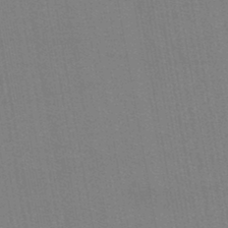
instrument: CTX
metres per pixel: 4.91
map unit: lHb
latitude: -43.8611
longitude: 72.9164
